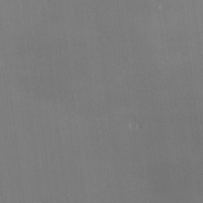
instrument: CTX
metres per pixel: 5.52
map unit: Ave
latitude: 2.7813
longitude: -111.1403
